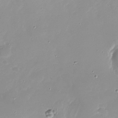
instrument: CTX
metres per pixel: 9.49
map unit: Nhu
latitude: -27.0108
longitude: -60.3467
